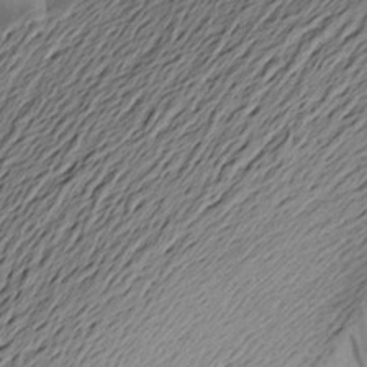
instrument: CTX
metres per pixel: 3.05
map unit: Aa
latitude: 22.6490
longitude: -148.9892
